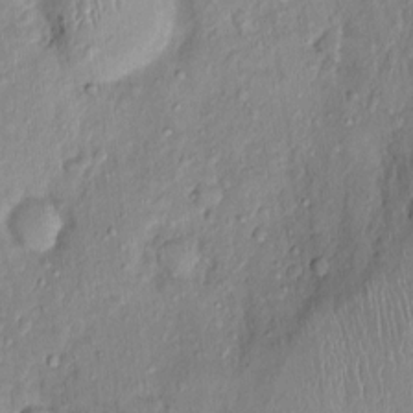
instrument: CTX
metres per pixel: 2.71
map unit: Nhu
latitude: 0.5168
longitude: -14.9514
